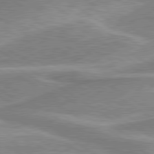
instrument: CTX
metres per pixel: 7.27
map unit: lApd
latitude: 80.0633
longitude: -176.9891
